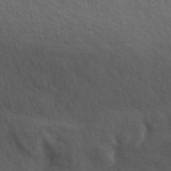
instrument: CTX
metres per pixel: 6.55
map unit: ANa
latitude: 47.9150
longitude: -76.0633
